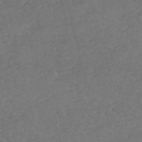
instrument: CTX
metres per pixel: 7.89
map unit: eHh
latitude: -55.1431
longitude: -90.1011
